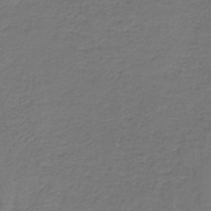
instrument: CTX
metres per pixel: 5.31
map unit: HNb
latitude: -38.8219
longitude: 53.5588
